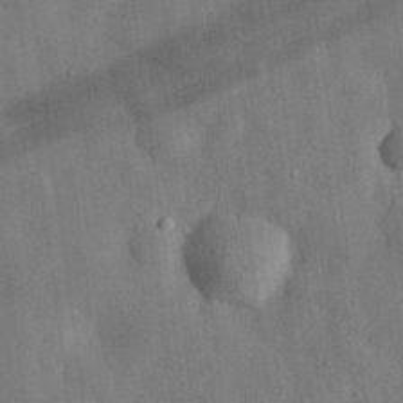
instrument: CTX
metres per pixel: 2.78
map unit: eHh
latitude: 31.0837
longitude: -76.9136
